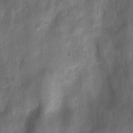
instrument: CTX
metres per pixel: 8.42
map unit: Ht
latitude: 4.1200
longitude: -22.0822
